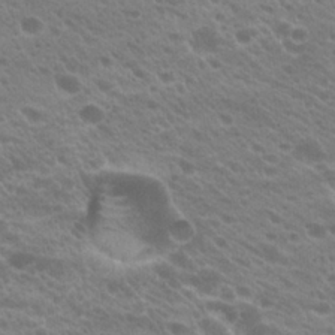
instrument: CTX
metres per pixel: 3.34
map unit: Hto
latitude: 23.5560
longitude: -36.1389
